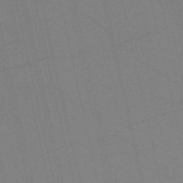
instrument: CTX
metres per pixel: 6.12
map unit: HNb
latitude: -53.8422
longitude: -46.0255
